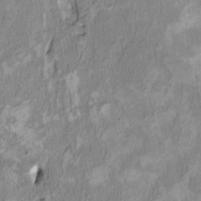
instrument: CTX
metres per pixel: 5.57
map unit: HNhu
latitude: 3.3104
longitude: -4.4790
